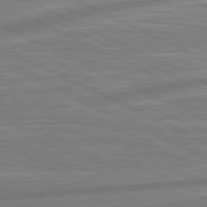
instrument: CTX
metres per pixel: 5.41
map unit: lApd
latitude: 81.5182
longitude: -174.1578
